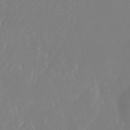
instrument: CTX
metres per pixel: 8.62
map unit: Nhu
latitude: -25.6911
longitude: -72.1389
